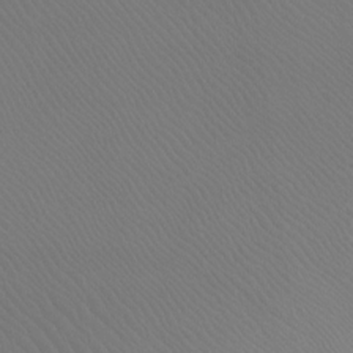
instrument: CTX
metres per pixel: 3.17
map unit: Ht
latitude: -8.1795
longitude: -36.9514
